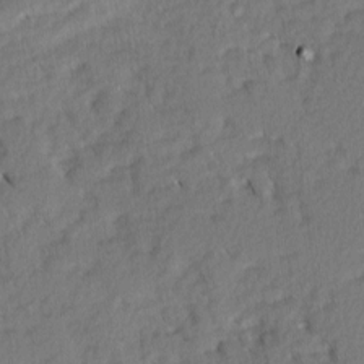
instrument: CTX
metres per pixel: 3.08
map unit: Ave
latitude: 2.3089
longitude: -110.0822
